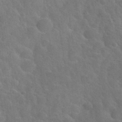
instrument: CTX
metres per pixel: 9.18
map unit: Nhu
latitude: 30.5735
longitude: -52.0255
